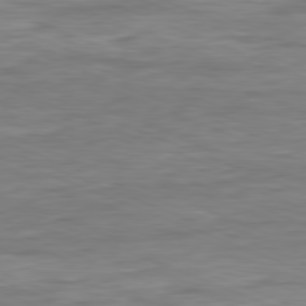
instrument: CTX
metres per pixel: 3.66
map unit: Ap
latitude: -81.9556
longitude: -73.6127
